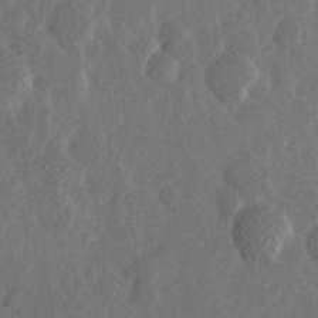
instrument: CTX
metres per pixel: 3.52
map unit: Hve
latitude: 25.7827
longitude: 145.1998
